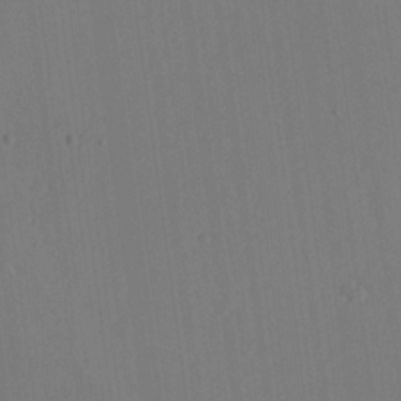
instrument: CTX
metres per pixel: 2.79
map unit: lHvf
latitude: 19.0647
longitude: -112.8380
